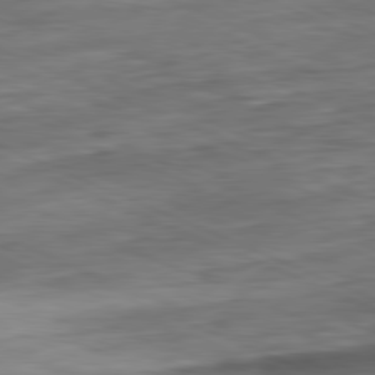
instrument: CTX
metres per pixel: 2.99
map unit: Ap
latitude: -81.7478
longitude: -83.3670
